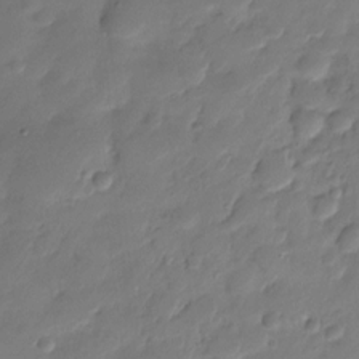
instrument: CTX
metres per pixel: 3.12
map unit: HNhu
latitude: -21.2942
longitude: 84.4251
